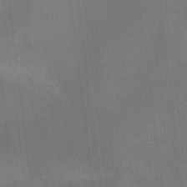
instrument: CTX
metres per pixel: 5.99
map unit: Ht
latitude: -10.3495
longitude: -38.5546
